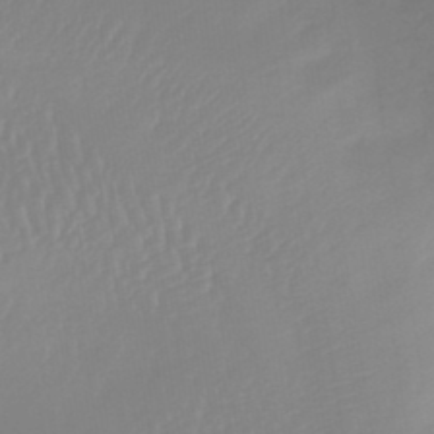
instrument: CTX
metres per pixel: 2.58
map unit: lHb
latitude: -44.9542
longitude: 79.5399
